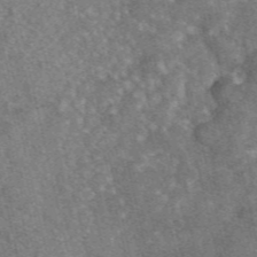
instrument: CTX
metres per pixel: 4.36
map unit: eAb
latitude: 47.0270
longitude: 119.1242
